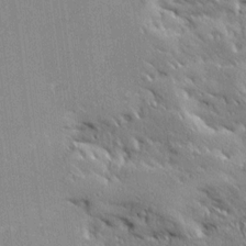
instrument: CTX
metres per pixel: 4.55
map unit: Ave
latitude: 19.7260
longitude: -136.3656
